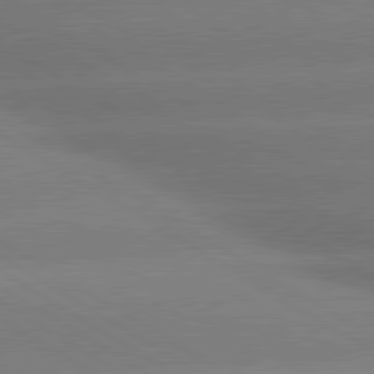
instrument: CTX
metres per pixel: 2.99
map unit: lApd
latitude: 80.3467
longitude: -149.1025
